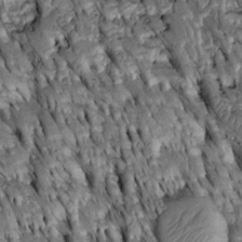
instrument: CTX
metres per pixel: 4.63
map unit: Htu
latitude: -2.9730
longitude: 150.7841
